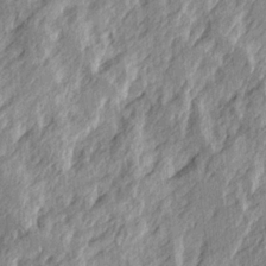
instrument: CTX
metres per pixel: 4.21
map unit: Ave
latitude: 15.6127
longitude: -137.5749
